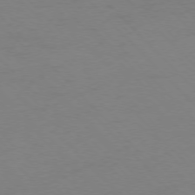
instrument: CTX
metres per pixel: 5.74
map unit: Ap
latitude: -77.2376
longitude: -71.6316
